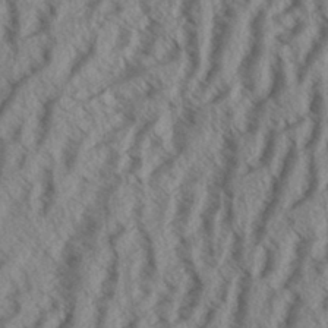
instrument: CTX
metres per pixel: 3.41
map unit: eHh
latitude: 33.9528
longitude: -139.6694
